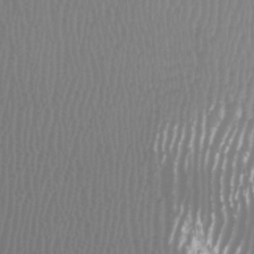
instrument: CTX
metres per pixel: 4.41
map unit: Htu
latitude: -8.2361
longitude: -74.7246
